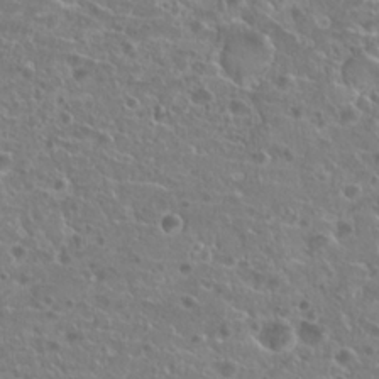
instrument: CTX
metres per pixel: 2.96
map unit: Hto
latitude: 20.3279
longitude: -40.7057
